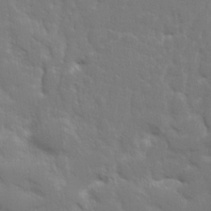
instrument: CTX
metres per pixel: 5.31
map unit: lHvf
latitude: 24.5545
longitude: 141.1431
